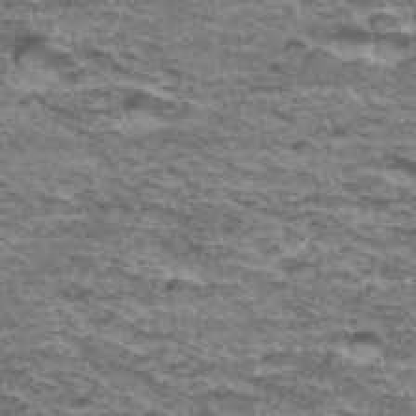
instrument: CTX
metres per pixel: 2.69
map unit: Hto
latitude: 36.7435
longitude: -42.9136
